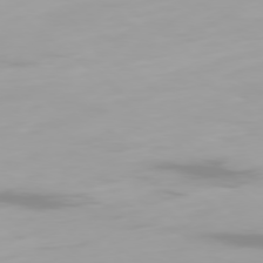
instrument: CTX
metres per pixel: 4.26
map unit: Ap
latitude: -78.6707
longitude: -96.0444
